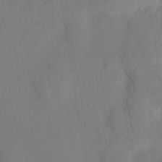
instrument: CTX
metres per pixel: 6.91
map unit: HNhu
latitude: 13.7450
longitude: 12.2551
